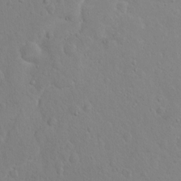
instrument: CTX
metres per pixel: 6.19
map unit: eHh
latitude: 1.7260
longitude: -56.1955
